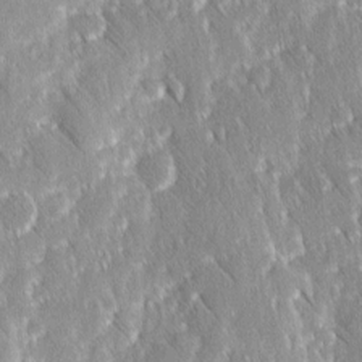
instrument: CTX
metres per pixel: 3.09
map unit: Ave
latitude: 8.8380
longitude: -104.6302
